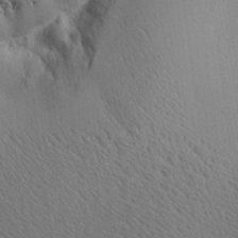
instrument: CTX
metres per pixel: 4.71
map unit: Aa
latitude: 21.7639
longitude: -139.7261
